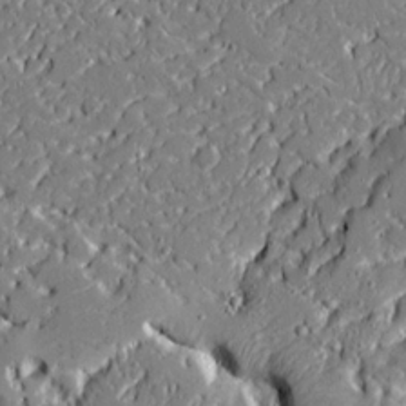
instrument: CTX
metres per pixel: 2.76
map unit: Ave
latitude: 19.9339
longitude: -127.8395
